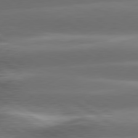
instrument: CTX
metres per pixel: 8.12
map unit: lApd
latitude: 80.6113
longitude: -142.6491
